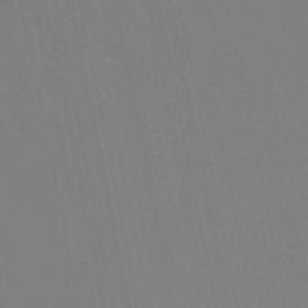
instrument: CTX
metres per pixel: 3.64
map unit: lHb
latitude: -48.2929
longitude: 75.1620
